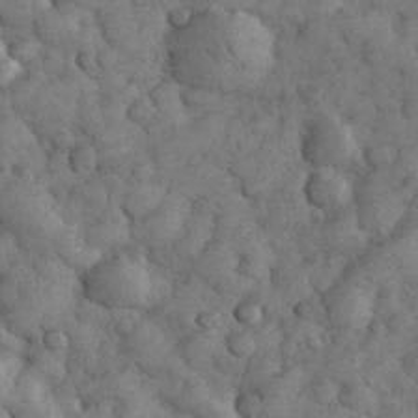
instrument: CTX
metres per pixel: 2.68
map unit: eHh
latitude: 32.9703
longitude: -68.1767
